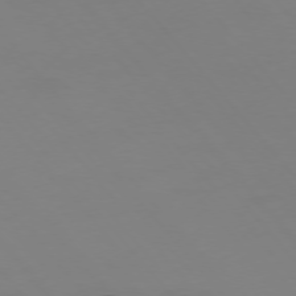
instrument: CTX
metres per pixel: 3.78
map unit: Hpe
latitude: -76.2362
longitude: -17.3671
